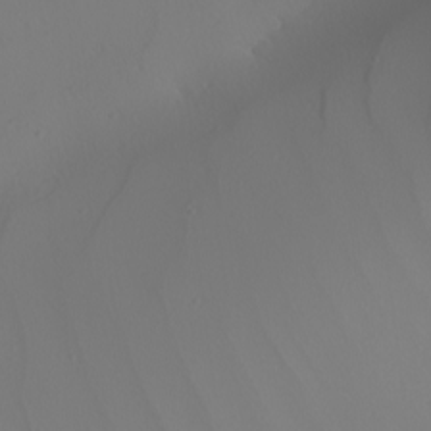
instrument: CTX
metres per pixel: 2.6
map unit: Nhu
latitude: -7.5777
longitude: -94.8380
